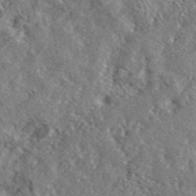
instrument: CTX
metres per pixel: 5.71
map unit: lHvf
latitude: 42.2523
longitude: -89.4049
